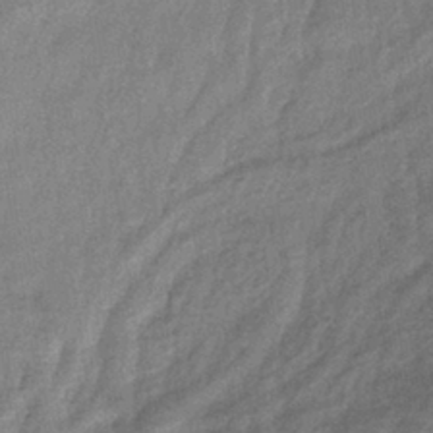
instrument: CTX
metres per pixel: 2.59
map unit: eHb
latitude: -39.2943
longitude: 80.1795
